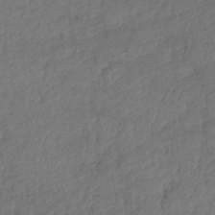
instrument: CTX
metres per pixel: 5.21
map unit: lHb
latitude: -38.9920
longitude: 68.6140
